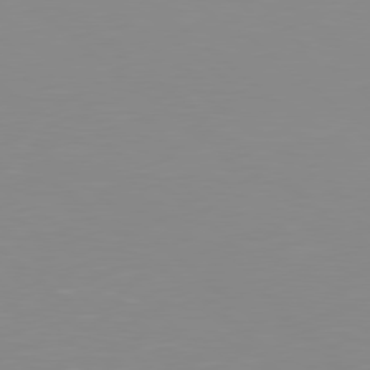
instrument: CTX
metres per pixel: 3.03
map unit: Hpe
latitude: 78.5357
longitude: -172.1577
